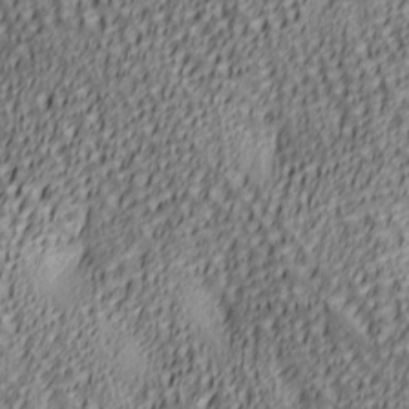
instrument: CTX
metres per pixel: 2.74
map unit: lAa
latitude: 6.1200
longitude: -116.8380
